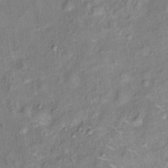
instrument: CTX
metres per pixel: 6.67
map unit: Hto
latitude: 14.1011
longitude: -41.1970
